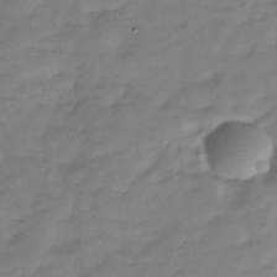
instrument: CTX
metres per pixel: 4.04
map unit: Hve
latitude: -30.2172
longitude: 91.5777
